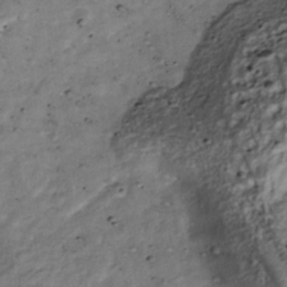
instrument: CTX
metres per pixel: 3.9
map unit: Nhu
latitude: -39.3132
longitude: -81.1214
